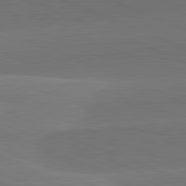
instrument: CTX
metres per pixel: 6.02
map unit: lApd
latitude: 82.1388
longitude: -155.5560
